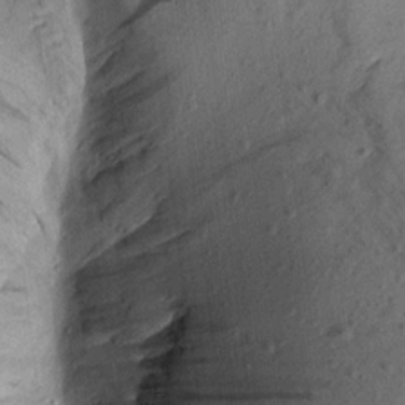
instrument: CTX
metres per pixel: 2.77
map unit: Aa
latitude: 16.3089
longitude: -146.4979
